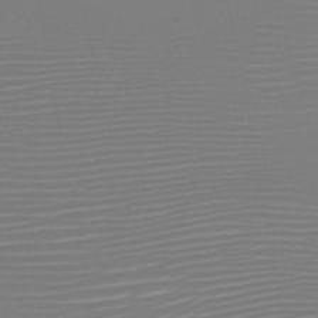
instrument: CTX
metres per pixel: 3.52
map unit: HNb
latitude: -47.2376
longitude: -43.4238
